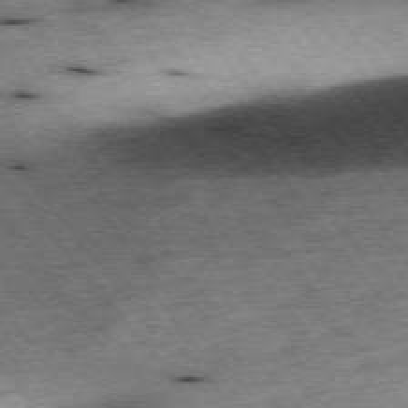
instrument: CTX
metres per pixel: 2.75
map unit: Hpe
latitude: -75.5022
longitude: -17.3104
